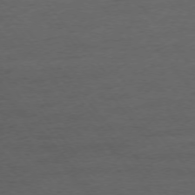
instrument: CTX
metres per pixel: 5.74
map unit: Ap
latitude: -75.6911
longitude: -84.1578
